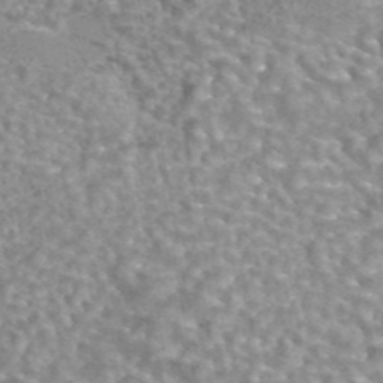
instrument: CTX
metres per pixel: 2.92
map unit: eAb
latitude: 44.0633
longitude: 107.2943
